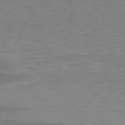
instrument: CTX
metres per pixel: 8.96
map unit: Hpe
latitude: 78.4034
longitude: -138.1956
